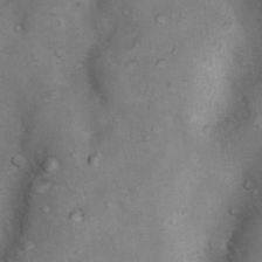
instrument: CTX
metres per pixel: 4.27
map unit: Nhu
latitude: 9.6694
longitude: -23.8583
